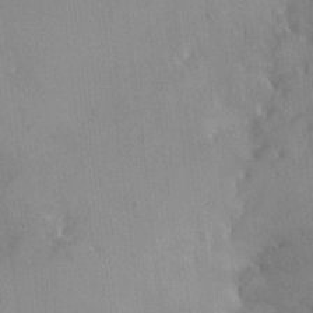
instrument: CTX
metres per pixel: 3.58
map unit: HNhu
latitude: 5.3859
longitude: 3.6532
